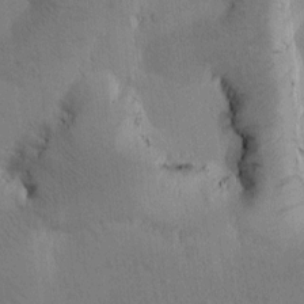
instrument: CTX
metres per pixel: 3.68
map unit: Htu
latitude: -0.5763
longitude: 172.3873
